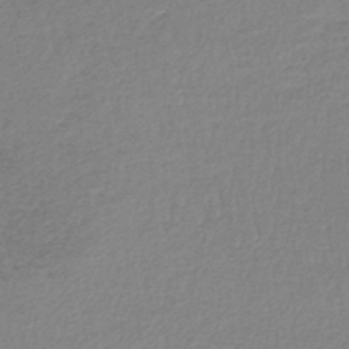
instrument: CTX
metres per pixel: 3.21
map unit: lHb
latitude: -44.5007
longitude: 74.8219
